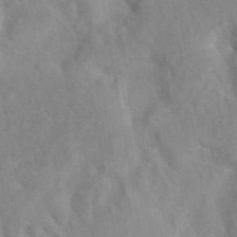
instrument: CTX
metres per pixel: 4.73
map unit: eAb
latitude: 41.3292
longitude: 106.2929
